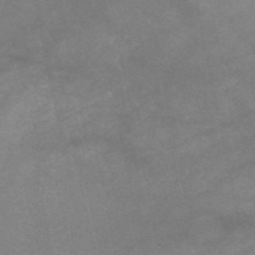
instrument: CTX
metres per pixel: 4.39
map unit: HNb
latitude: -54.3117
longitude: -41.5560
